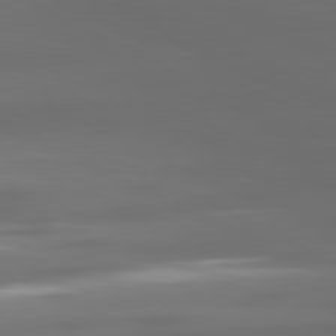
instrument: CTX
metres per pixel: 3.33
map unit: lApd
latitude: 81.0269
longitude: -139.6316
